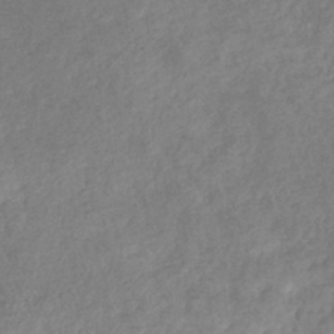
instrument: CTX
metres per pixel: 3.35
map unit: eHb
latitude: -34.0094
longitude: 76.5196
